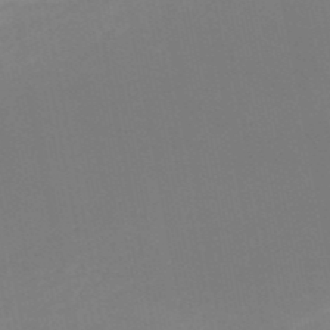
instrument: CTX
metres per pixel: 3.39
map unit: HNb
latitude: -50.9542
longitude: -52.2334
